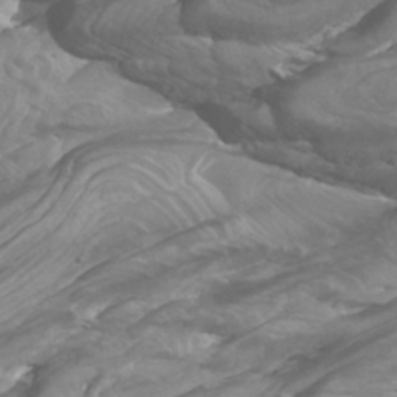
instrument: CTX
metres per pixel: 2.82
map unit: Htu
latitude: -5.3320
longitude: -75.7261
